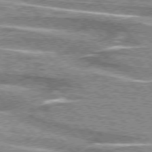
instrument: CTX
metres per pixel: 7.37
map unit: lApd
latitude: 76.0255
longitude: -81.3482
